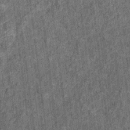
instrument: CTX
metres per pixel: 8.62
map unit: Ht
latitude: 8.6491
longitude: -37.6883
